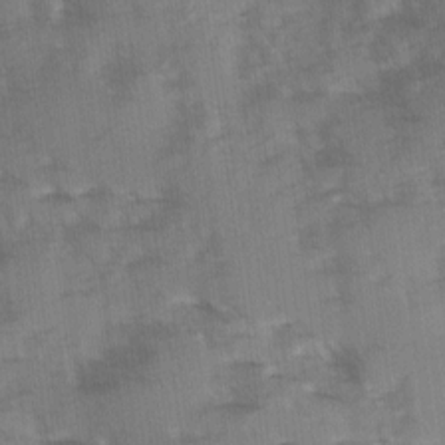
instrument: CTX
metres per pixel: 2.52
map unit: Ave
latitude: 0.4223
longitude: -110.7813
